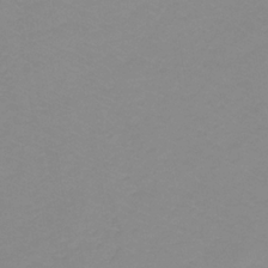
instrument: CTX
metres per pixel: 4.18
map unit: lHb
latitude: -31.9367
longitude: 66.7841
